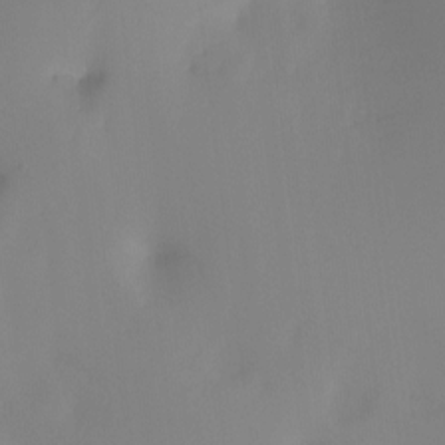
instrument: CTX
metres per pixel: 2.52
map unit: Ht
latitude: -12.1039
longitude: -47.8017
